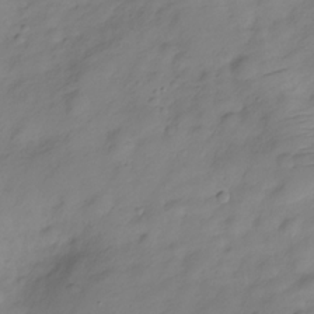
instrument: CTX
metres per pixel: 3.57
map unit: Hve
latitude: -28.6896
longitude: 93.8233
